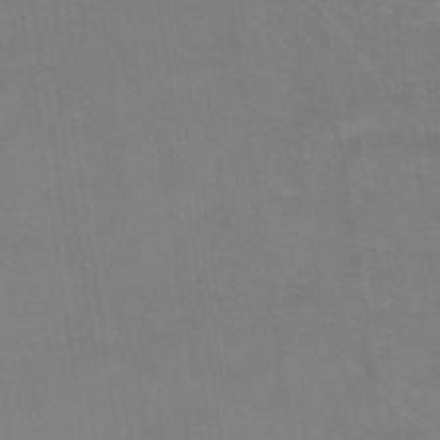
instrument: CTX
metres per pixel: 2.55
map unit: Hto
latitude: 36.7246
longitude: -46.5357
